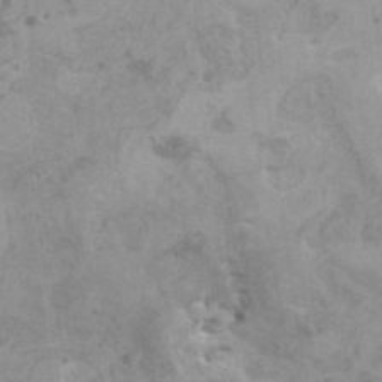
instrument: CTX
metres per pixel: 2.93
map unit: HNhu
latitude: 0.0822
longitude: 3.8422
